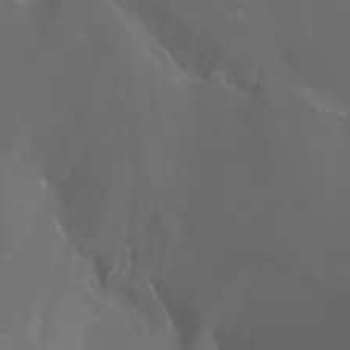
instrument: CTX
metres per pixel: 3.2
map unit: Aa
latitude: -6.6140
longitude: -72.2523
